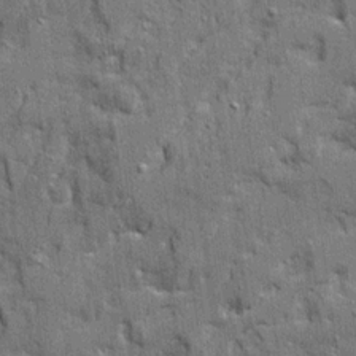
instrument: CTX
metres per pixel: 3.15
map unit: Ave
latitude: 20.3468
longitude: -128.9702
